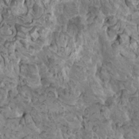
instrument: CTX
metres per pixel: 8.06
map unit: HNhu
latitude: 6.3467
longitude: -1.1781
